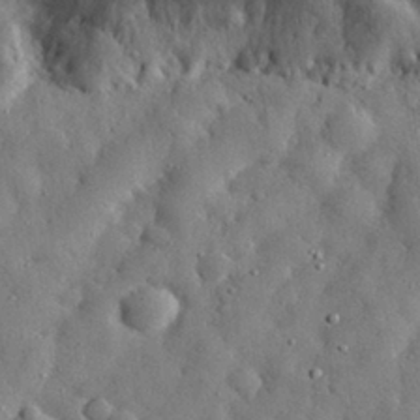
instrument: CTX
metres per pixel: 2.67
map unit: eHh
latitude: 30.6869
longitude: -73.3671
